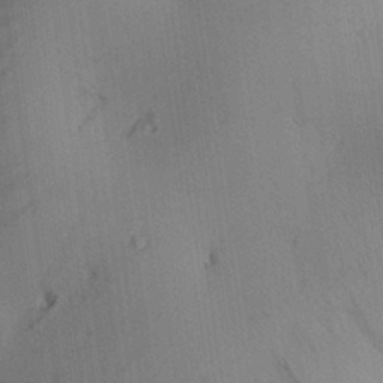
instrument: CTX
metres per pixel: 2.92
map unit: Aa
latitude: 26.4790
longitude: -134.4601
